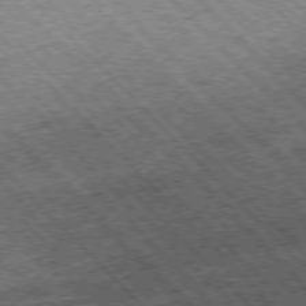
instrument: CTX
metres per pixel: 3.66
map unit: Hpe
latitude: -77.2187
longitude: 13.3510
